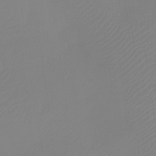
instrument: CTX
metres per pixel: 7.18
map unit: Htu
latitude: -13.7289
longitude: -49.7450
